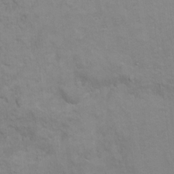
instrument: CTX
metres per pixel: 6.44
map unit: Ht
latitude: 10.7813
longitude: -33.0270
